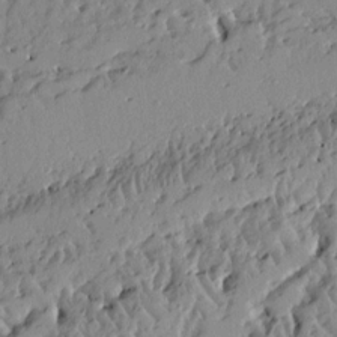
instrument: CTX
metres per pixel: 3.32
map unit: Ht
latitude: 9.2726
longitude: -77.5560
